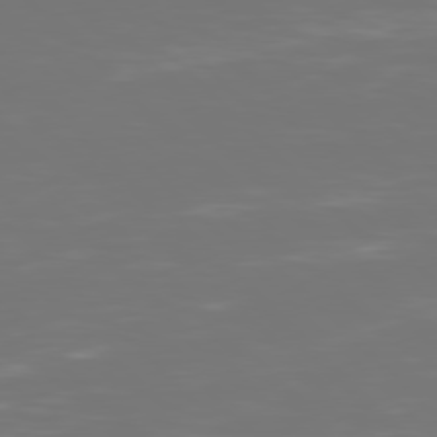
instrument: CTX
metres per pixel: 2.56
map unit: Hpe
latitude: 77.5560
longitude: -170.8947
